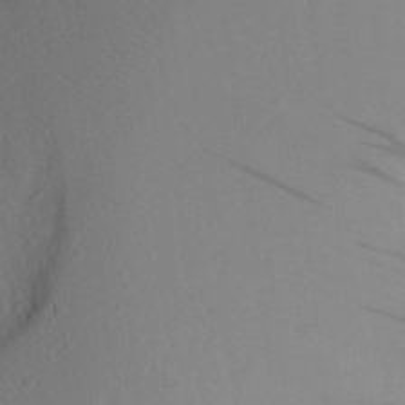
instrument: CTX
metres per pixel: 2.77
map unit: Aa
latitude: 26.7624
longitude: -147.3671
